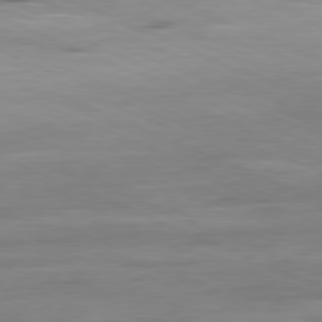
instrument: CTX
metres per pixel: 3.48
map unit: Ap
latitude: -81.3321
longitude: -80.4601
